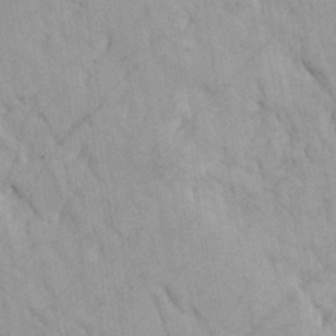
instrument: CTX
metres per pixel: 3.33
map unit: Ave
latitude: 23.3104
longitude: -136.0633
